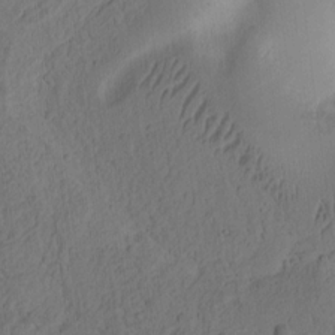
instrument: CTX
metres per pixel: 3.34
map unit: Ht
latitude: 10.4979
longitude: -74.6113
